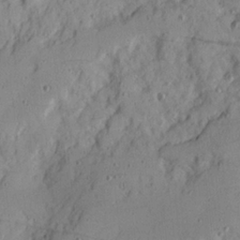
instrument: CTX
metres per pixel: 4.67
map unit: Ave
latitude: 22.1200
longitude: -131.3671
